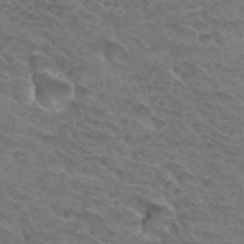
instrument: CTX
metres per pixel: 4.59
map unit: Hto
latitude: 32.9703
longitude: -45.9528
